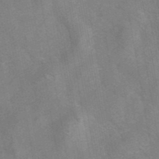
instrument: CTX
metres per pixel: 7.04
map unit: eAb
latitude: 42.4034
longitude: 106.8408
